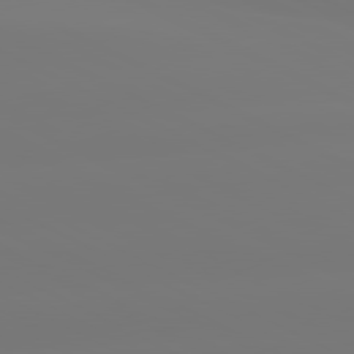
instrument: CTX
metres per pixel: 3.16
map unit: lApd
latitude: 80.9892
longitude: -148.1767
